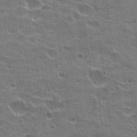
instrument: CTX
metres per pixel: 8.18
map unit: Hto
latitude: 22.2333
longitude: -42.8758
